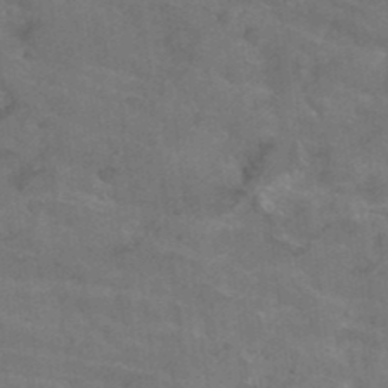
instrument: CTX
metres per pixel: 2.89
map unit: Hto
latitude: 37.5560
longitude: -46.0255
